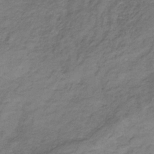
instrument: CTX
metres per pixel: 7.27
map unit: HNb
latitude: -32.8975
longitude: 61.7856
